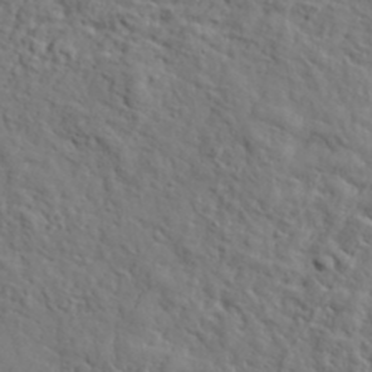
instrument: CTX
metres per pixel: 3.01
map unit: lHvf
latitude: 35.6316
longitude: -86.0633
